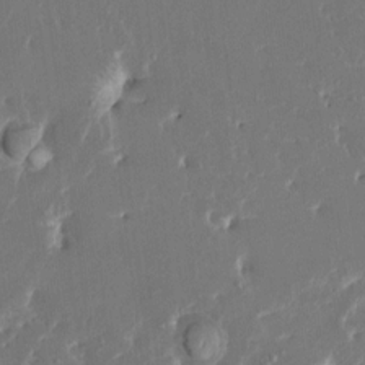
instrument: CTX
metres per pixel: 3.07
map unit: HNhu
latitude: 5.1214
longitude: -6.1011
